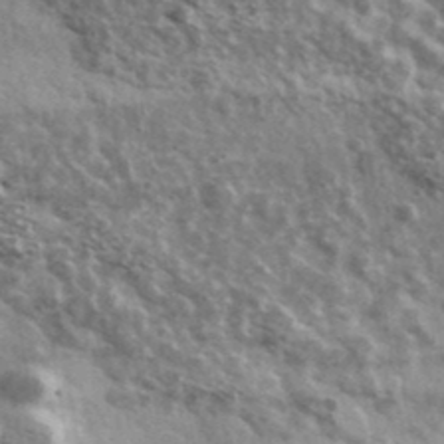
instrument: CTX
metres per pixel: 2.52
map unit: Ave
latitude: 38.9136
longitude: -108.1011
